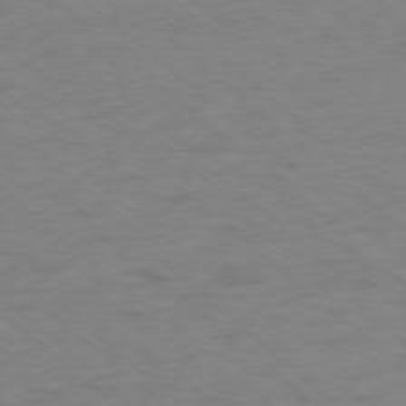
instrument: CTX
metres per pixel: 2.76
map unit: Ap
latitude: -77.3888
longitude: -77.1592
